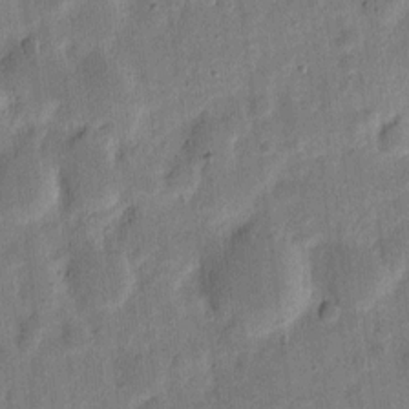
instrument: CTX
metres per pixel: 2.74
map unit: eHh
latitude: 7.2915
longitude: -71.4426
